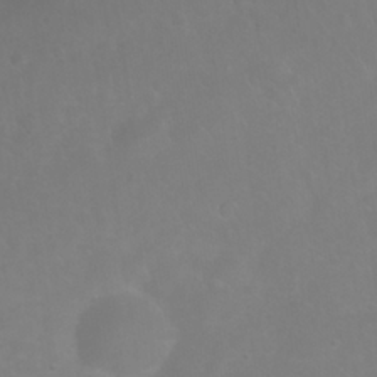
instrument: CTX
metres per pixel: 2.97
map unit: Nhu
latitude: 27.4804
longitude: -64.6868
